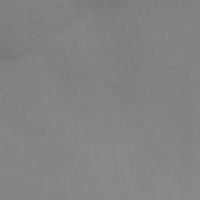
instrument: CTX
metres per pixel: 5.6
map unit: Ht
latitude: -9.6722
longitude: -24.2144
